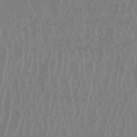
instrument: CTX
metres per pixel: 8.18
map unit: HNhu
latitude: -48.1039
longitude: 30.7463
